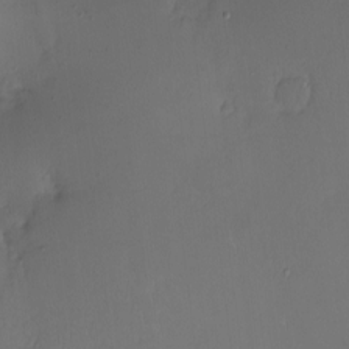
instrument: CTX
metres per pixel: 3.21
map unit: Nhe
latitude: -2.0472
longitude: -59.1592
